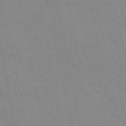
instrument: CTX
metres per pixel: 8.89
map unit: HNb
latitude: -48.1228
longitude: 56.8975
